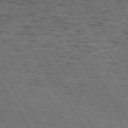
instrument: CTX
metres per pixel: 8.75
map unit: Hpe
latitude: 73.5560
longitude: -133.9906
